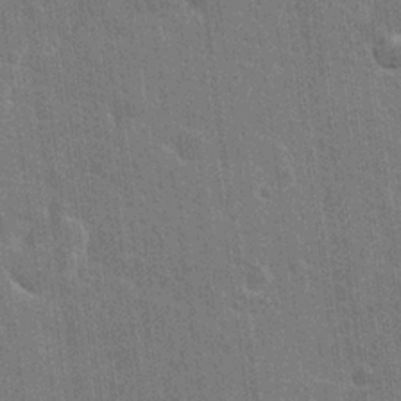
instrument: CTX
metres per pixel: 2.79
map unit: Nhu
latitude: 17.8205
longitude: -30.6680
